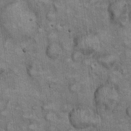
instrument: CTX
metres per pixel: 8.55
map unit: eHh
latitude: 22.8569
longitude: -60.7435
